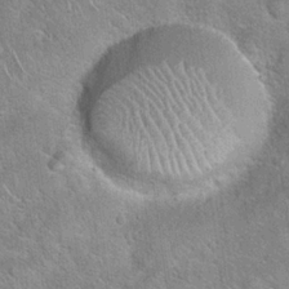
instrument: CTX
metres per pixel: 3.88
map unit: Hto
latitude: 20.6491
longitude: -51.0647
